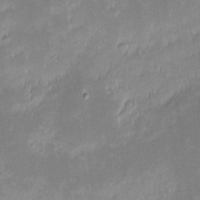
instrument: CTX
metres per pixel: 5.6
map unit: eHh
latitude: -2.1038
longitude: -84.4223
